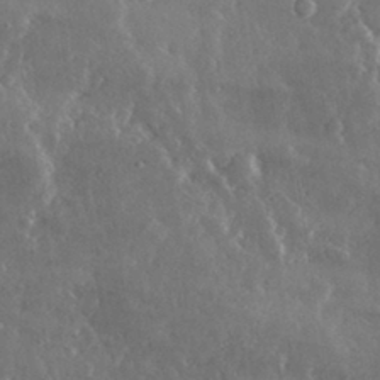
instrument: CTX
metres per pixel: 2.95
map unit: lHvf
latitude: 32.9514
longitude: -90.2523
